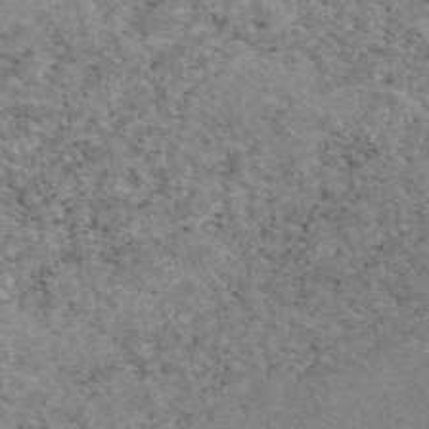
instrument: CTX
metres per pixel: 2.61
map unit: eAb
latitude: 47.3293
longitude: 114.9919
